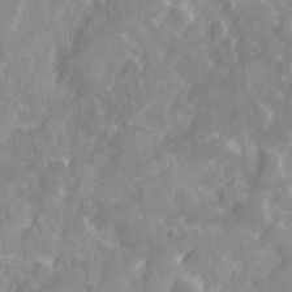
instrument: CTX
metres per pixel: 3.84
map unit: Ave
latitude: 20.6680
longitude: -132.0255
